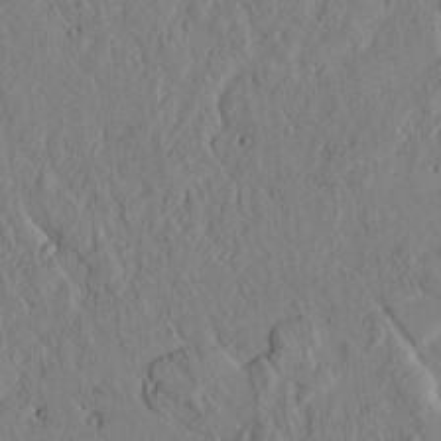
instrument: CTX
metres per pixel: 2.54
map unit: lAvf
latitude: 5.8772
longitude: 159.2753
